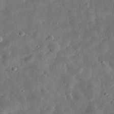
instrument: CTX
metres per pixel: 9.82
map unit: eHh
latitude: 32.3467
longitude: -76.9891
